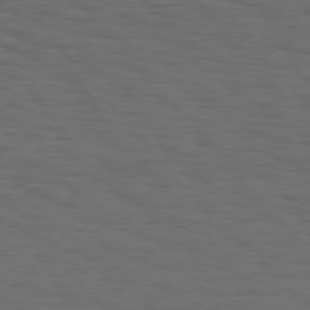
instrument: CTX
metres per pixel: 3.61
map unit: Hpe
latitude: 75.4238
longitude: -131.9906
